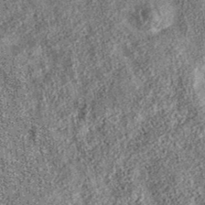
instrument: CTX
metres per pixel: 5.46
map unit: eAb
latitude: 36.1200
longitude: 108.1606
